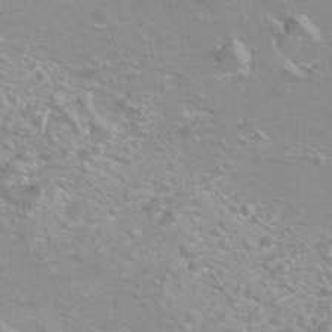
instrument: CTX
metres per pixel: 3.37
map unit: Hto
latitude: 7.9906
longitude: -30.8758
